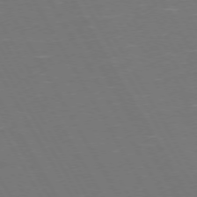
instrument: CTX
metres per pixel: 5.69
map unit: Hpe
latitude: 73.1026
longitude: -127.4993
